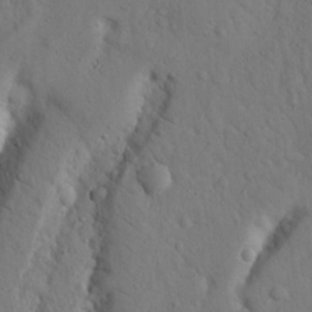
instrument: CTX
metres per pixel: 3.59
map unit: Nhu
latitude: 18.7813
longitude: -76.9891
